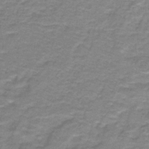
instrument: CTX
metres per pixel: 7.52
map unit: lHb
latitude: -41.3509
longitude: 55.9745
